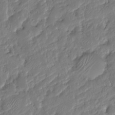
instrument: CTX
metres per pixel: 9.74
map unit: HNhu
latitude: -24.8219
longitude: 50.9920
